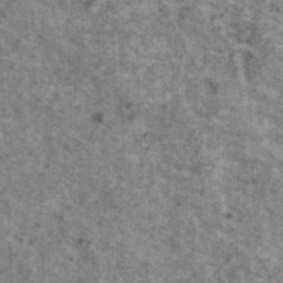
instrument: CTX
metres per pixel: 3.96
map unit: HNhu
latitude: 2.2900
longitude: 4.6896
